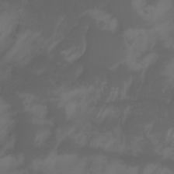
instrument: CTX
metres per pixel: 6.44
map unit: Aa
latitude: -7.4454
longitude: -79.7639
